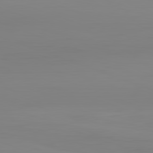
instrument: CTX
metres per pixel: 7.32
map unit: Hpe
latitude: -82.2361
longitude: 8.9919
